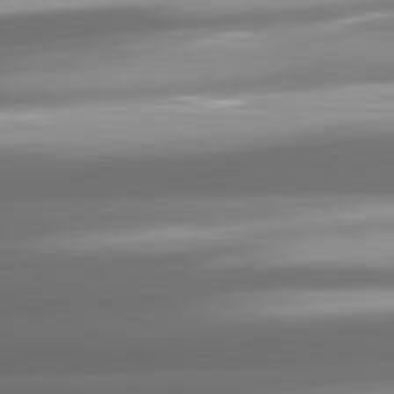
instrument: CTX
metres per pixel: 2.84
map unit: lApd
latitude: 81.3104
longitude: -143.4238
